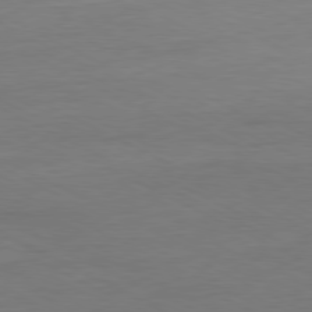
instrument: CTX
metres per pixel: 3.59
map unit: Ap
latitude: -80.4818
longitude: -82.5167
